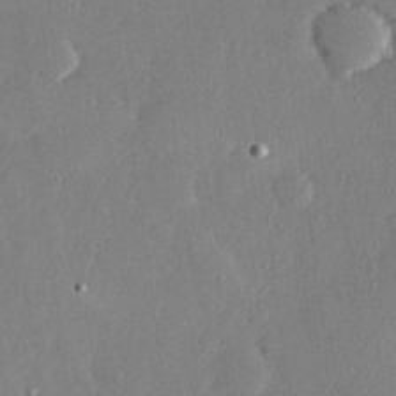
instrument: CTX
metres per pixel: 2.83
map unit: Hve
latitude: 28.4034
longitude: -91.3482
